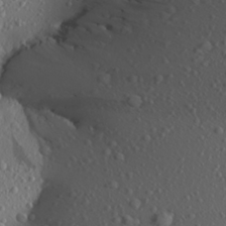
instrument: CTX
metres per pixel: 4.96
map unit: Aa
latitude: 23.9150
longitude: -144.2333
